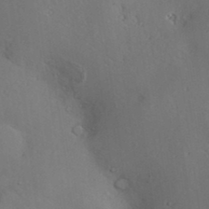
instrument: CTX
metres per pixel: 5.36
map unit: Hve
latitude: -9.8611
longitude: 175.0108
